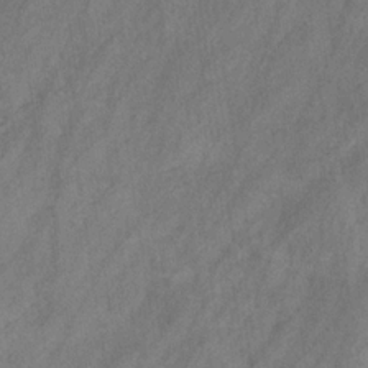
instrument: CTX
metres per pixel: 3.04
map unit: eHb
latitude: -30.6707
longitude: 63.5588
